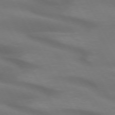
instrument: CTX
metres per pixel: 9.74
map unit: lApd
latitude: 72.3846
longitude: -49.6694
